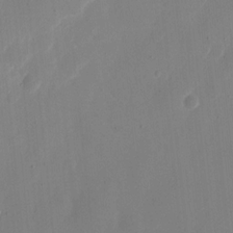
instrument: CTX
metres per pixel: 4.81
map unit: eHh
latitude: 11.6694
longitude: -67.9717
